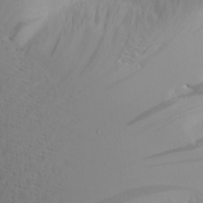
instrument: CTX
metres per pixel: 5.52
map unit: Aa
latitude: 23.9150
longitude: -126.7624
